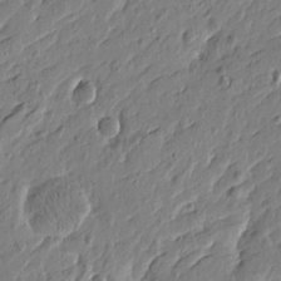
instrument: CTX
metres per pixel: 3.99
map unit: Htu
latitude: -5.6155
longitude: 179.2754
